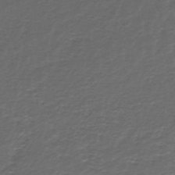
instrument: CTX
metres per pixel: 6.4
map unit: HNhu
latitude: -43.5966
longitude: 100.9730
